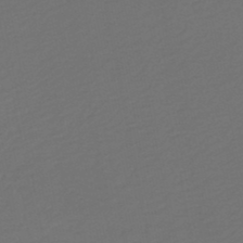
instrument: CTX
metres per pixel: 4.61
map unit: HNb
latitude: -47.6533
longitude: 56.8975
